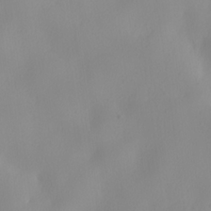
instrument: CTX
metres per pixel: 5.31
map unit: lHvf
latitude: 22.1200
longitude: 141.5966
